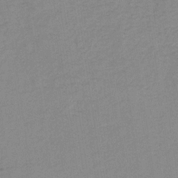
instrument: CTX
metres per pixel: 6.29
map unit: HNb
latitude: -31.5021
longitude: 62.4629
